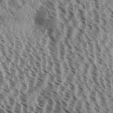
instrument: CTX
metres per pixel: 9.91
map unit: Aa
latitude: 32.3845
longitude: -137.8773
